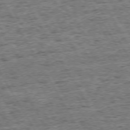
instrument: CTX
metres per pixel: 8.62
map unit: Hpe
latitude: 72.6869
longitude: -127.6694
